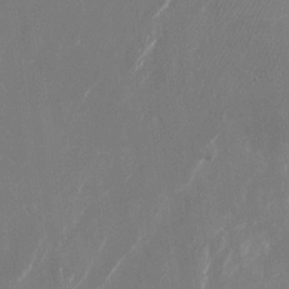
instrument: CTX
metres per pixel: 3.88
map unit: Nhu
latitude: -22.9164
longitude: -72.2145
